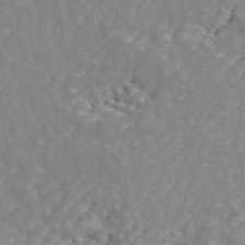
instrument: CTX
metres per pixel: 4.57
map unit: ANa
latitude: 45.5371
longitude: 28.8597
